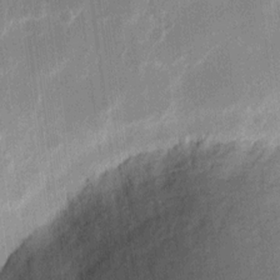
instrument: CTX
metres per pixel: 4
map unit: eHh
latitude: 10.7057
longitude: -70.1956
